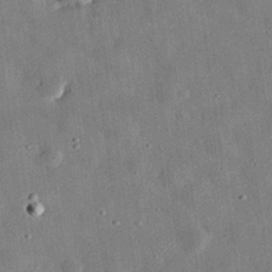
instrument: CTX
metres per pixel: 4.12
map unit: eHh
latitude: 32.0822
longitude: -76.5168
